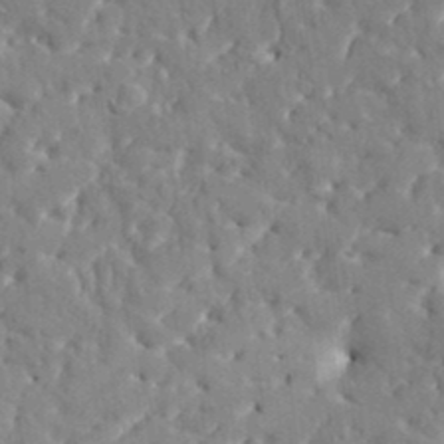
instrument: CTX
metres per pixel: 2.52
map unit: HNhu
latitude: 5.0458
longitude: 10.2928
